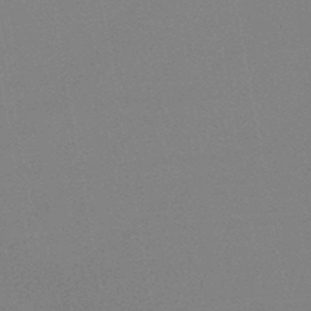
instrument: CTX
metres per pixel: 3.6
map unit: HNb
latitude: -45.0486
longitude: -40.3089
